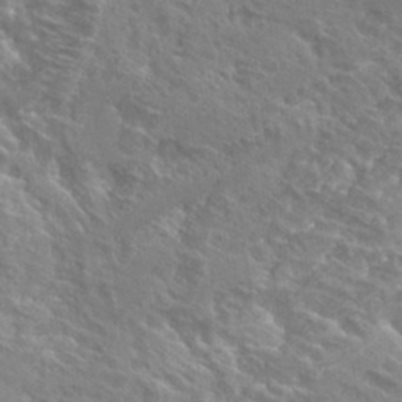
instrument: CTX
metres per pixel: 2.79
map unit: Hto
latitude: 28.1955
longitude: -40.8380
